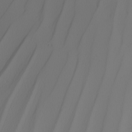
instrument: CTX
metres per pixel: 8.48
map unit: Nhu
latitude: -7.0675
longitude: -94.0444
